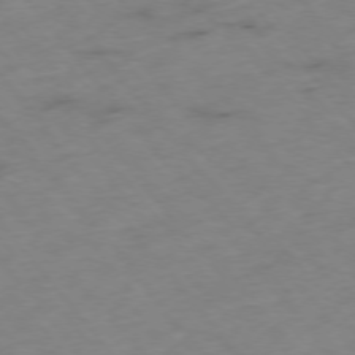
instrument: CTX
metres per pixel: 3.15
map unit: Hpe
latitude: -76.0283
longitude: -18.4790
